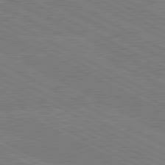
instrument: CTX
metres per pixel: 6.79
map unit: lApd
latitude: 80.6868
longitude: -127.6694
